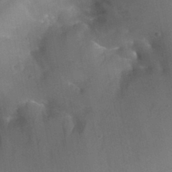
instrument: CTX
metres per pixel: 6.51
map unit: Nhu
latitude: 30.9703
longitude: -54.1389
